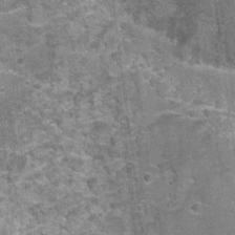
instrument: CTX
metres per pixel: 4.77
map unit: Nhu
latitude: 2.0822
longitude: -17.5560
